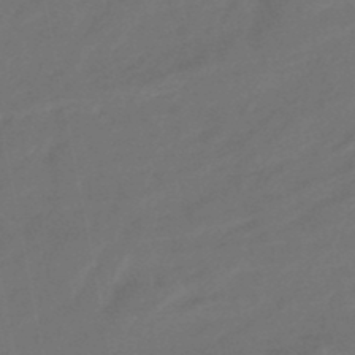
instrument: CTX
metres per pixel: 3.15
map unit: HNhu
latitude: -46.6329
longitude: 92.5007
